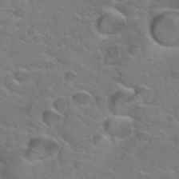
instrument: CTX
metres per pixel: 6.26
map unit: Hto
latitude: 34.7624
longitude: -50.3467
